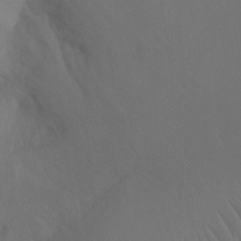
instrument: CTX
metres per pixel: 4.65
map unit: Ht
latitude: -7.7666
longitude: -32.4790
